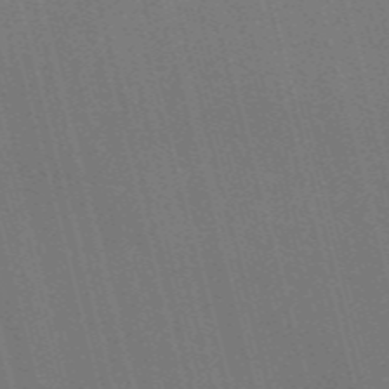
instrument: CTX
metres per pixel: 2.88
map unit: Nve
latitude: -58.1605
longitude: 62.4818
